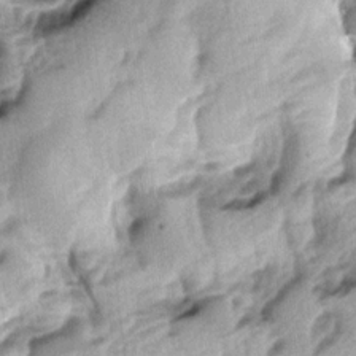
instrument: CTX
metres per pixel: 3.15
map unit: lAa
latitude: -4.4818
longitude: -125.2726
